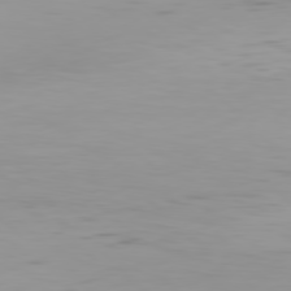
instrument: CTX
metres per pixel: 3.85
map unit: Hpe
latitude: 78.0255
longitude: -143.8772
